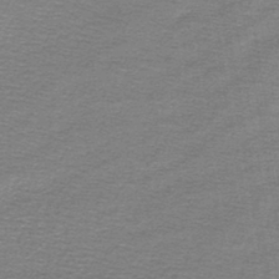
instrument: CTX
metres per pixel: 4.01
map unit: lHb
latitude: -44.3117
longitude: 57.0486
